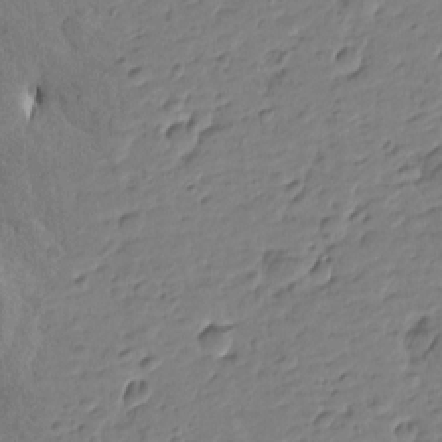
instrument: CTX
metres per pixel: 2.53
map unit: Htu
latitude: -0.7841
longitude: -175.4804
